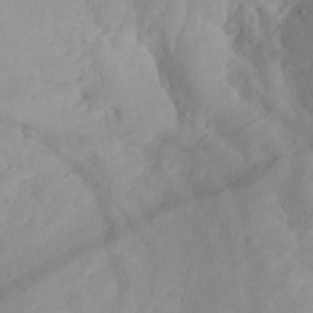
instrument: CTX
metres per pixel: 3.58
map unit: Aa
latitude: 24.4978
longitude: -147.6883
